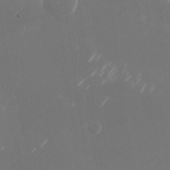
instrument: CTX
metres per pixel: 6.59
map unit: Nhu
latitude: -28.8408
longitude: -69.8961
